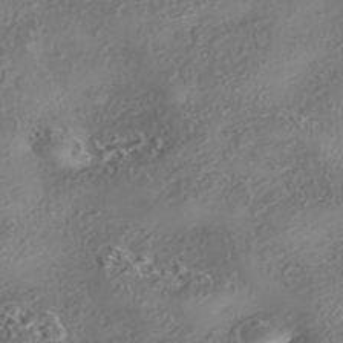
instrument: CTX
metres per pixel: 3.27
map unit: eHh
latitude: -42.5951
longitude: 121.7477
